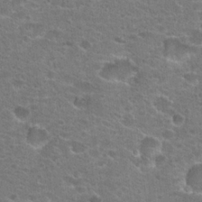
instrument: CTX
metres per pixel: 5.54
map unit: Hto
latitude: 23.0836
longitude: -44.0633
